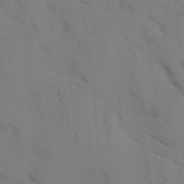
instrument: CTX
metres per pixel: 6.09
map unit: Ave
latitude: -0.7275
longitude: -111.6883
